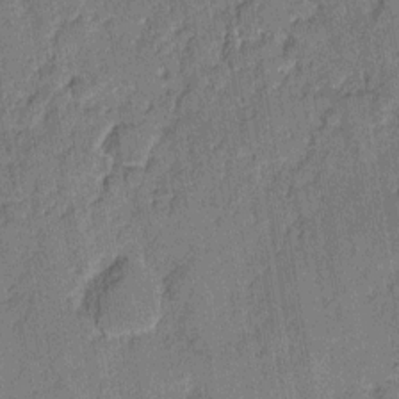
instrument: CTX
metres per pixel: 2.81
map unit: eHh
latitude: 8.0822
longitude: -66.1766
